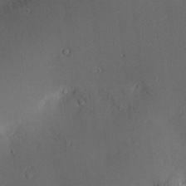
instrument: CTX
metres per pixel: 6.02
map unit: Nve
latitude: -8.5196
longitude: 174.9730
